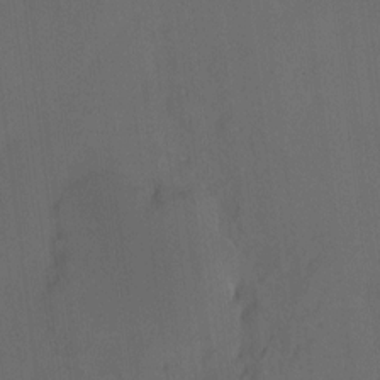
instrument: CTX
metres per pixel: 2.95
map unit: HNhu
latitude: 6.9703
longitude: 3.5210
